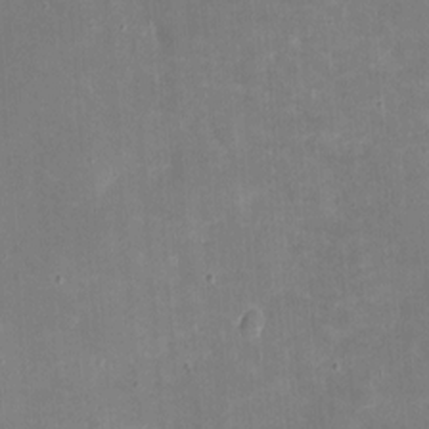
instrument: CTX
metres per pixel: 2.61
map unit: eHh
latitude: 4.3845
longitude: -70.4601
